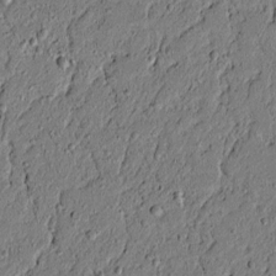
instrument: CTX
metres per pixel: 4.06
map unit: lAvf
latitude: 5.6316
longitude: 167.3132
